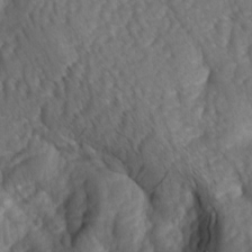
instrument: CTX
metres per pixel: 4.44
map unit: lAa
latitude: -6.3873
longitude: -126.6491
